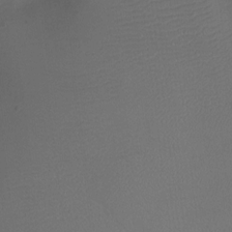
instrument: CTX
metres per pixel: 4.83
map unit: Ht
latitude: -4.0472
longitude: -26.0444
